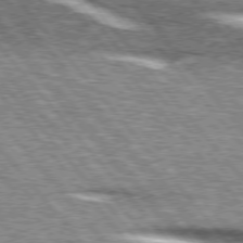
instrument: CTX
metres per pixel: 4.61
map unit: lApd
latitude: 76.0444
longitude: -81.9717
